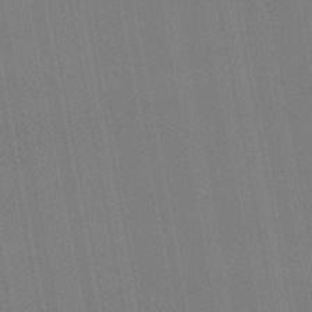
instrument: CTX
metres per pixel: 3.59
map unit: lHb
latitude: -47.2943
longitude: 68.4251
